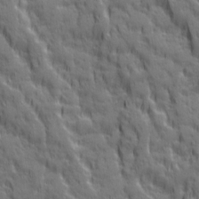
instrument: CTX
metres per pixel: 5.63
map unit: Ave
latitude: 20.0822
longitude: -134.3467
